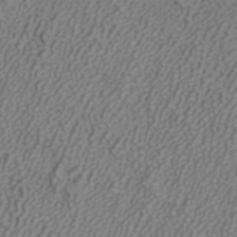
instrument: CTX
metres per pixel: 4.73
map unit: ANa
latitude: 38.3656
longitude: 23.4644
